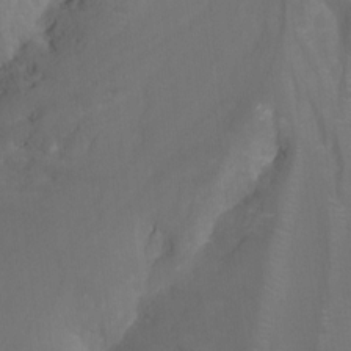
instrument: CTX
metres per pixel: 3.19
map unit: Nhu
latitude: -14.3873
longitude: -55.0836
